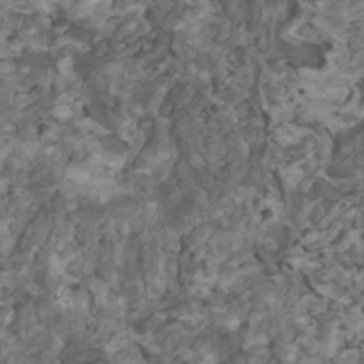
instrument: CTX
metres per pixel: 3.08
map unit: HNhu
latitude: 2.2711
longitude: 3.9367
